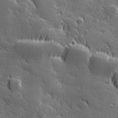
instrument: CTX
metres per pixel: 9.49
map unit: Hve
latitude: 27.5749
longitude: 144.8030
